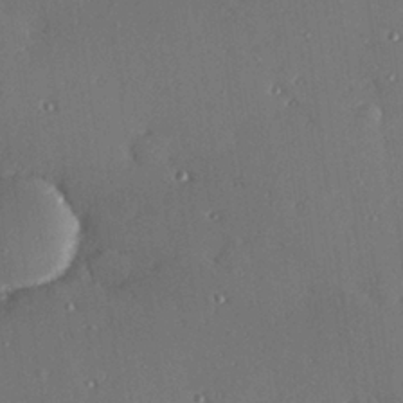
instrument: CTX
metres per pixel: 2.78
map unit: Hve
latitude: 26.7624
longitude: -90.8758
